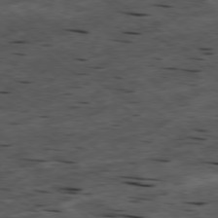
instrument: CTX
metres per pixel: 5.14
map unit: Hpe
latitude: -78.6707
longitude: -22.1389
